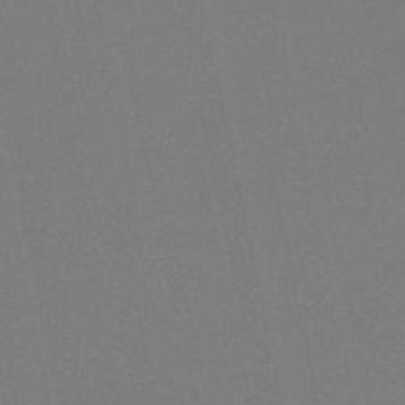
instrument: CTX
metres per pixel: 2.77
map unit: HNb
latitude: -49.7856
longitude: -52.3279
